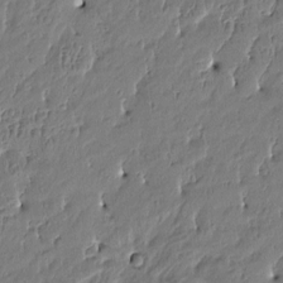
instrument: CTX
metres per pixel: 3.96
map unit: Htu
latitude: -4.8786
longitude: 176.6141
